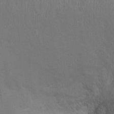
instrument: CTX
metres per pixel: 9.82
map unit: Ht
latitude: -6.9541
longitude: -28.0444
